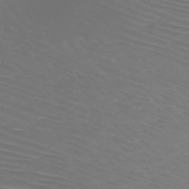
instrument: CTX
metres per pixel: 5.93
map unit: HNb
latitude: -47.0675
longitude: -42.2145
